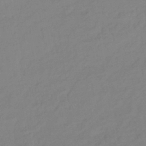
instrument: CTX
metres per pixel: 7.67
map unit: lHb
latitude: -36.0094
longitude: 68.9919
